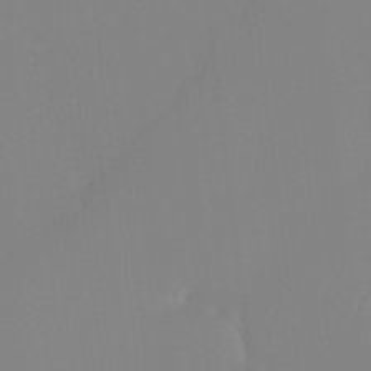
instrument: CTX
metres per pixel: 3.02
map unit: Ht
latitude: -14.2173
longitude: -51.7260
